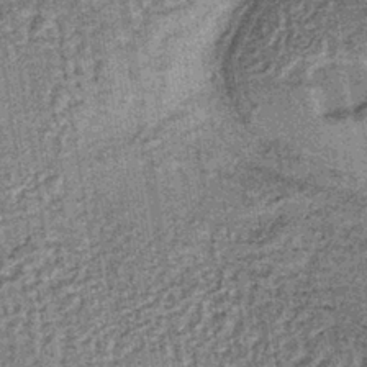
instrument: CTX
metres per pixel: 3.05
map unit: lHb
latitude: -38.1039
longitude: 64.3118
